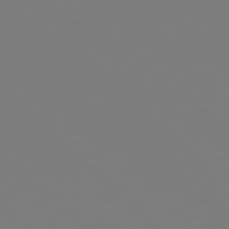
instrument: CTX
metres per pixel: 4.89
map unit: Hpe
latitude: 78.7813
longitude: -173.7638
